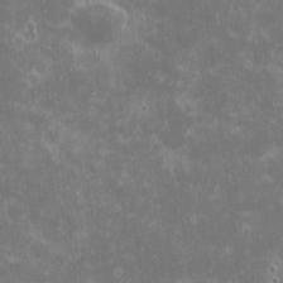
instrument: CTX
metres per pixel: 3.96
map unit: eHh
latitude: -0.9353
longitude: -85.2348
